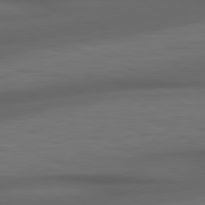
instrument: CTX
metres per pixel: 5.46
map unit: lApd
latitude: 79.1403
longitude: -119.2348
